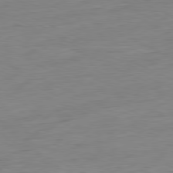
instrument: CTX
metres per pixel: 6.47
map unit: Ap
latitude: -80.8408
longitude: -81.9339
